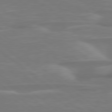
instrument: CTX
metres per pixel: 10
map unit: Hpe
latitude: 78.6869
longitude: -126.5168
